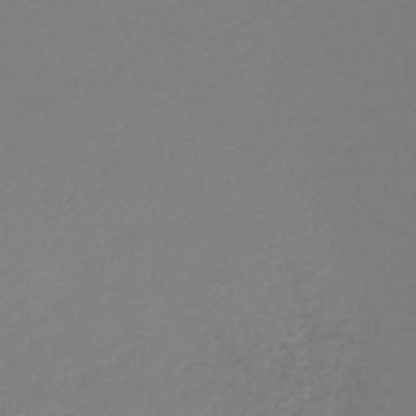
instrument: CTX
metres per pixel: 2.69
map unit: lHb
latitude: -47.1431
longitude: 65.7667
